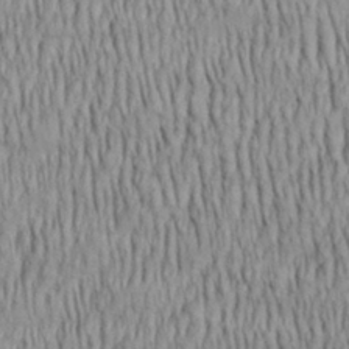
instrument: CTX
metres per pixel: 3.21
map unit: Aa
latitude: 29.2537
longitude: -138.4412
